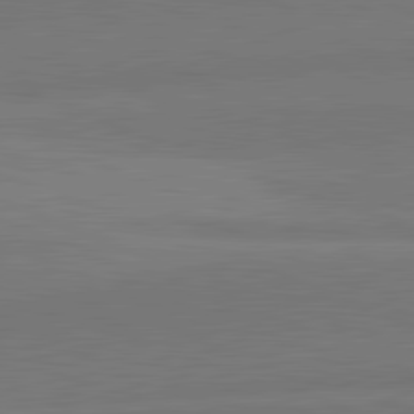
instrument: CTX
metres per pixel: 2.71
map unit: lApd
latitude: 82.0633
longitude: 148.6897
